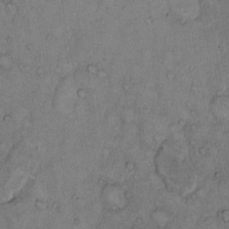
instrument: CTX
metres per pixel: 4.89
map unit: Hto
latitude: 10.1767
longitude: -58.2145
